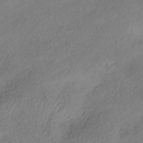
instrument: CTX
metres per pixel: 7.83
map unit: HNhu
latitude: -41.9178
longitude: 103.4832
